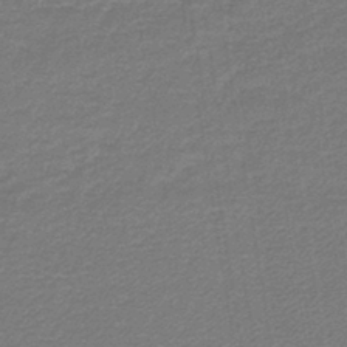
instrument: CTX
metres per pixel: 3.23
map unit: lHb
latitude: -40.6896
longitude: 63.1620
